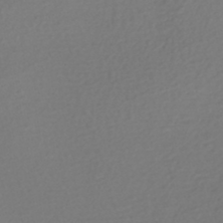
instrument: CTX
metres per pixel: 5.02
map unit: HNhu
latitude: -47.1431
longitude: 103.1620
